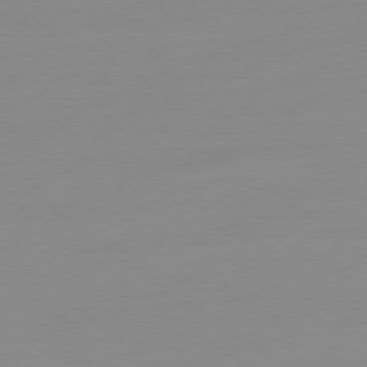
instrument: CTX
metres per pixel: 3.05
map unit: Ap
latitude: -79.1620
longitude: -66.1955
